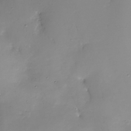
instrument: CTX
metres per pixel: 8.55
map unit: Nhe
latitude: -31.3698
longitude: -116.9892
